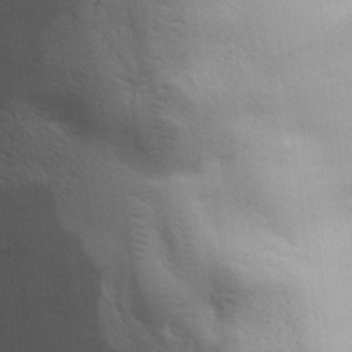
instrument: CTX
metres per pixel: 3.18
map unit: lHvf
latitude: 23.6883
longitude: 140.9164
